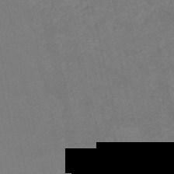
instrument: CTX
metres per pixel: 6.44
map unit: HNb
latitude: -54.0850
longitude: -35.0458
